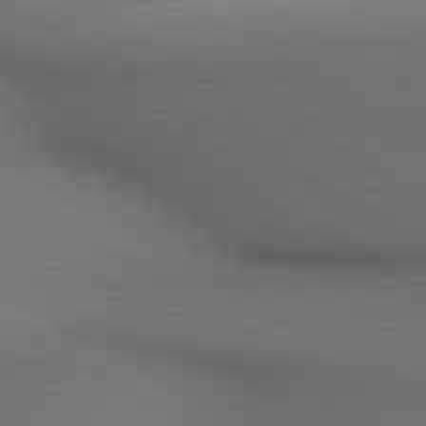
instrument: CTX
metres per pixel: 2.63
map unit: lApd
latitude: 80.2900
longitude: 136.5384
